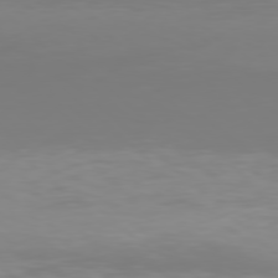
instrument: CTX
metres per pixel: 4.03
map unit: Hpe
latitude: 77.7071
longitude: -134.9702
